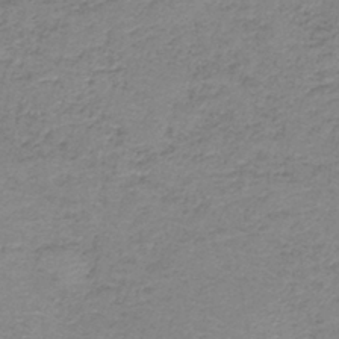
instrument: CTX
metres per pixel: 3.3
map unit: HNb
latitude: -38.3118
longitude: 50.8786
